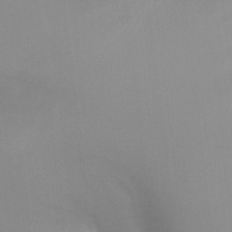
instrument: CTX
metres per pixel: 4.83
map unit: Ht
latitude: -5.2376
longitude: -25.3670
